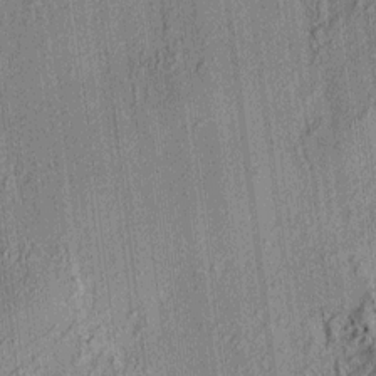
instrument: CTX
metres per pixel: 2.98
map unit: HNhu
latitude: 7.6883
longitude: 13.9178
